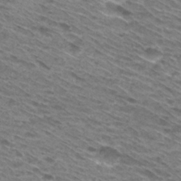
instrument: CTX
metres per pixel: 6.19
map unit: Hto
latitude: 30.4790
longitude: -46.1200
